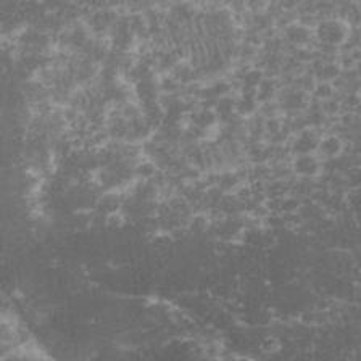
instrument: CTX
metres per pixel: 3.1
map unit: eHh
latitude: 33.0836
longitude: -61.5749
